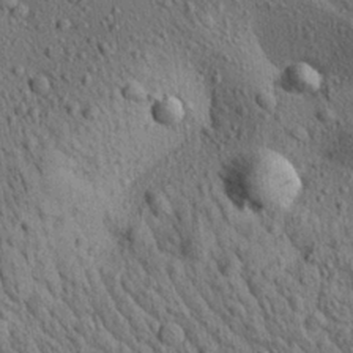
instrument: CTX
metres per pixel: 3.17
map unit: Aa
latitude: 23.1214
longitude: -139.1025
